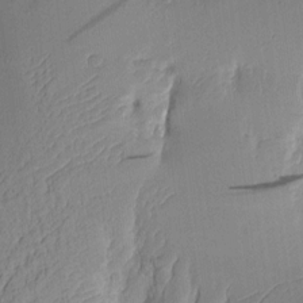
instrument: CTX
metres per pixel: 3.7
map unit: Aa
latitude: 9.5560
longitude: -127.1214
